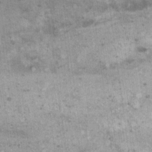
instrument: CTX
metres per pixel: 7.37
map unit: eHh
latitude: 17.1592
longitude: -63.4427
